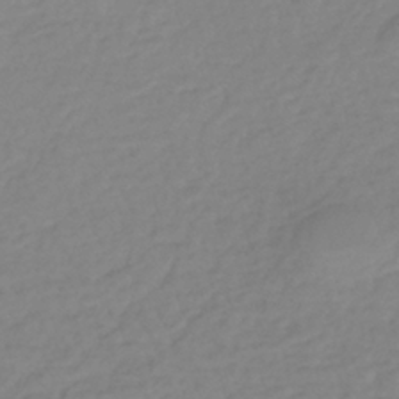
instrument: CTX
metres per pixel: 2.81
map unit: lHb
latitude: -36.0661
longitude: 69.2753
